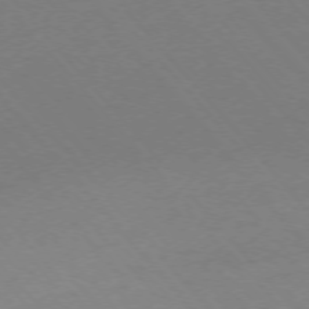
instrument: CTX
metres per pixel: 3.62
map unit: Ap
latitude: -75.9745
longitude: -63.5749
